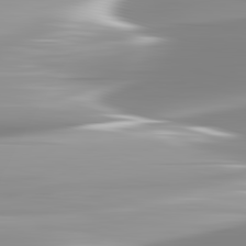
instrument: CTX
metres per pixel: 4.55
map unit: lApd
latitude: 82.8946
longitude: -139.3671
